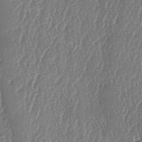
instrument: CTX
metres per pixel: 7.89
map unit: lAa
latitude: -5.9745
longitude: -129.7261
